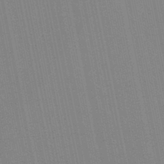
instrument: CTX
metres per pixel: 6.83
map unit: lHb
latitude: -47.2943
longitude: 78.1983
